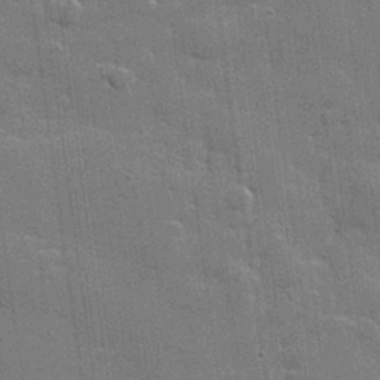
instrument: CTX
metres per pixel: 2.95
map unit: lHvf
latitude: 23.9339
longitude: 142.0661
